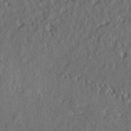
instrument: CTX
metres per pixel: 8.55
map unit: lAa
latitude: -5.9178
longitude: -124.7057
